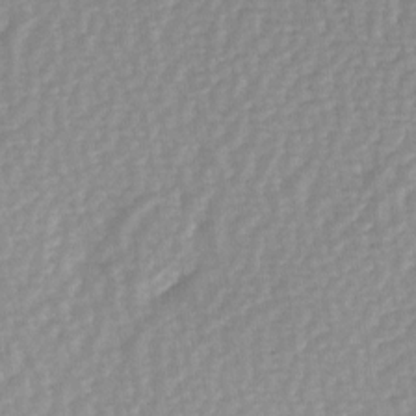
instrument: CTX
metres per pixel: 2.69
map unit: Hve
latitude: 2.5168
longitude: -121.7072
